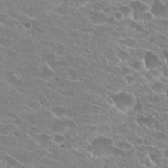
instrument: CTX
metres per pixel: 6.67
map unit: Hto
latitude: 24.1199
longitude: -42.9703
